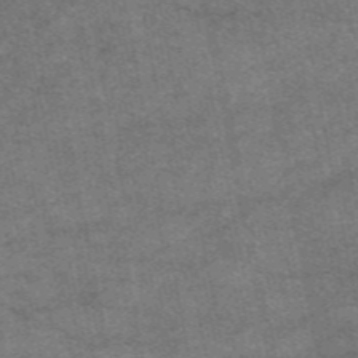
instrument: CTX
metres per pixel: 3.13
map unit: eAb
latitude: 47.6127
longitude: 121.2565
